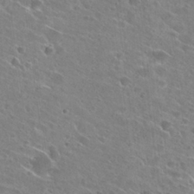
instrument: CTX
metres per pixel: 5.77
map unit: Hto
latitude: 27.1592
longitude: -44.5546
